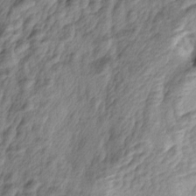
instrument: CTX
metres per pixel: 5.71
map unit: lAa
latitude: -4.8030
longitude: -122.7057
